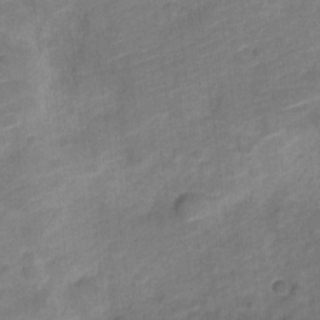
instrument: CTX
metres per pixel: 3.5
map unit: Nve
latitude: -19.6533
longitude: 107.4266
